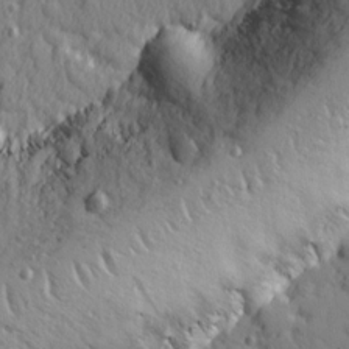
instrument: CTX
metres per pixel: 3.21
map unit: Ave
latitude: 11.3104
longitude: -101.4615
